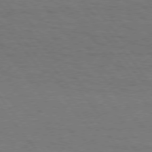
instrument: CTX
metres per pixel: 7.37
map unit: Hpe
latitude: 75.4993
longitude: -137.1026
